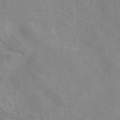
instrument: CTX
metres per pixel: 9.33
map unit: eAb
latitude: 41.8772
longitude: 107.0298
